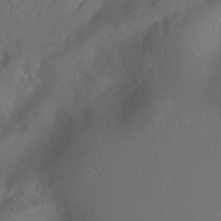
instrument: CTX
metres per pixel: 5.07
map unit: Ht
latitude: -0.7464
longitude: -45.5938
